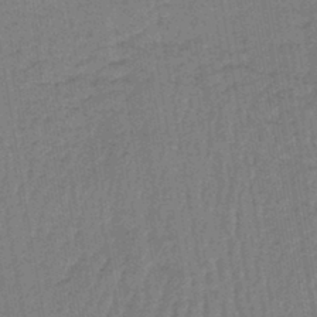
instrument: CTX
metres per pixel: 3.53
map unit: lHb
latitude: -42.5195
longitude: 62.8219
